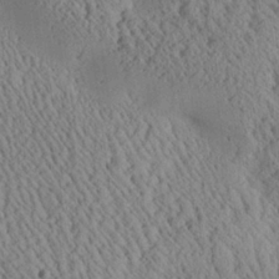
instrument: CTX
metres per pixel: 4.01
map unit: Aa
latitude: 25.1970
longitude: -134.1577
